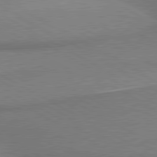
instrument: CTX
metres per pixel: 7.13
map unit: lApd
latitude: 80.4223
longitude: 165.8423
